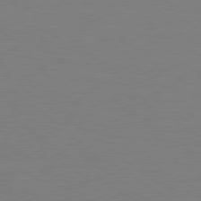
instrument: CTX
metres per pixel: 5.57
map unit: Hpe
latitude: 78.6680
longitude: -149.3104
